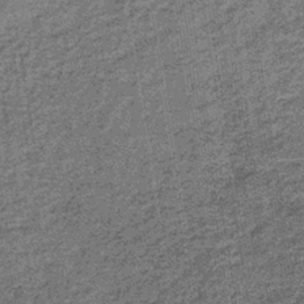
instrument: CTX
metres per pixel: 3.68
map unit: lHb
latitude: -38.8597
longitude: 66.0094
